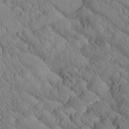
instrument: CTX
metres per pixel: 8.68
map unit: Htu
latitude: -1.3699
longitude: 173.8989
